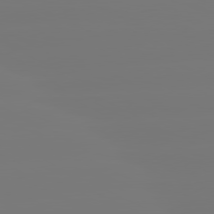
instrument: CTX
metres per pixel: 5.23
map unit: lApd
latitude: 80.7057
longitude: -148.8947
